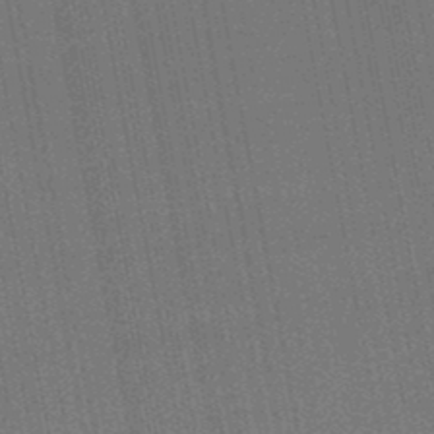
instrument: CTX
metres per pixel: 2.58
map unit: lHb
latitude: -47.7855
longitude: 66.9164
